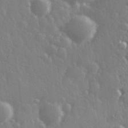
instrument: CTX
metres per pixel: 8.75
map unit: Hve
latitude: 27.4804
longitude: 146.9164
